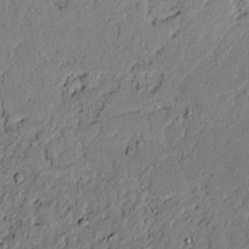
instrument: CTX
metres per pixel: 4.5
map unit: lAvf
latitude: 4.9136
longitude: 167.1242
